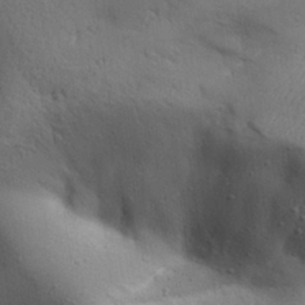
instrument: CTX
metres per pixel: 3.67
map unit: Aa
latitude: 32.1578
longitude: -143.8395
